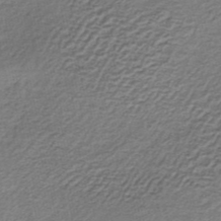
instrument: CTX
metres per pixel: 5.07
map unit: lHb
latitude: -35.0675
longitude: 61.0109
